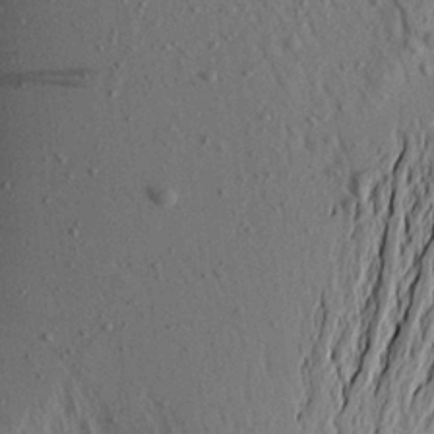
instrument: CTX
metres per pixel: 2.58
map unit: Aa
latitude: 18.9324
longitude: -147.3104
